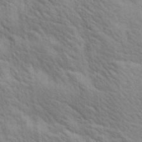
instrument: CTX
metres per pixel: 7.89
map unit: lAa
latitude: 20.0444
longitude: -139.5749
